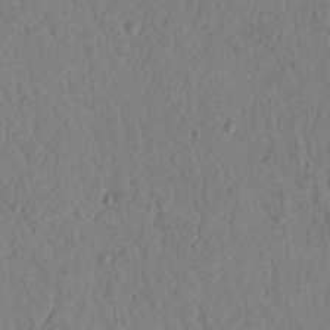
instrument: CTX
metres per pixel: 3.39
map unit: Nhu
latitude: 17.7639
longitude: -78.0633
